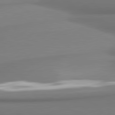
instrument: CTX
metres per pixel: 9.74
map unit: lApd
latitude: 80.8758
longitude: 177.6911
